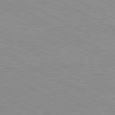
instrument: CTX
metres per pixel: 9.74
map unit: Ap
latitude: -81.9745
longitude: -72.8380
